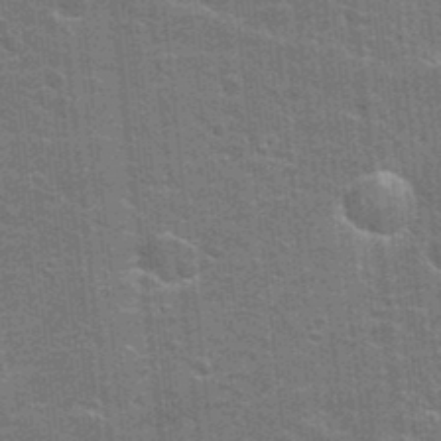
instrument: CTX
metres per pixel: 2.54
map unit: Hto
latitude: 23.6316
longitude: -47.1592
